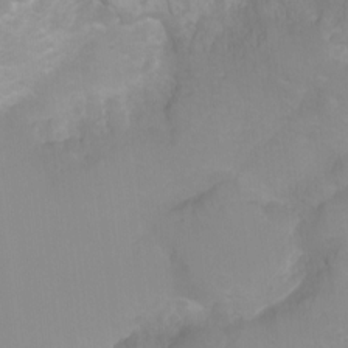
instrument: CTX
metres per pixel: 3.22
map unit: Hto
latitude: -7.3131
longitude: -38.9325
